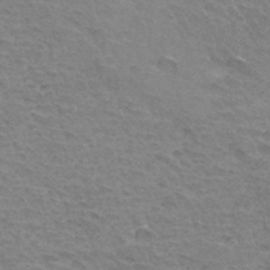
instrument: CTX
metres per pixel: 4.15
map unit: Hto
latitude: 34.3467
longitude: -45.5560
